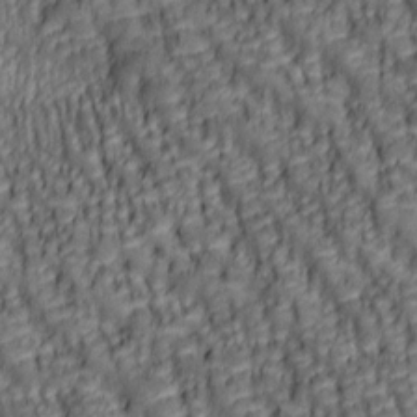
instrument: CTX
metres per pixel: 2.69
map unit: lAa
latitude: 6.2900
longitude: -116.1767
